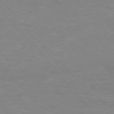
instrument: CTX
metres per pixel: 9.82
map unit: Hpe
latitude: 76.2144
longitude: -151.5560
